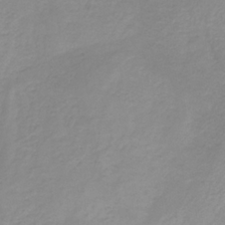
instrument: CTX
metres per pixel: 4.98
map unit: HNb
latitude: -31.6533
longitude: 62.7085
